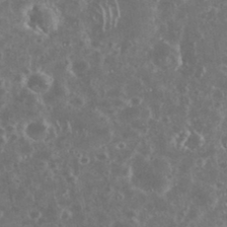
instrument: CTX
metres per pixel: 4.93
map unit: eHh
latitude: 34.0444
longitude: -60.7246
